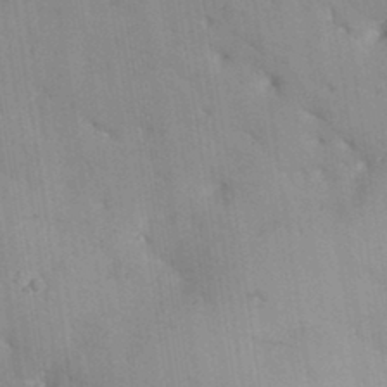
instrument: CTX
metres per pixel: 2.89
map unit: Aa
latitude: 33.3104
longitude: -144.8191
